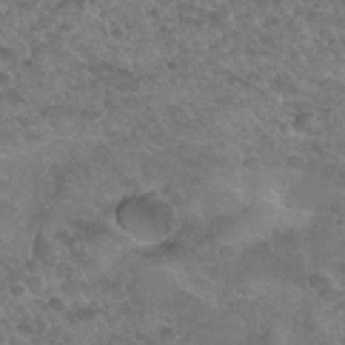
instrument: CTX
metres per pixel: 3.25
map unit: Hto
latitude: 33.6694
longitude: -49.7261
